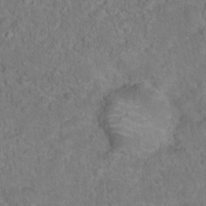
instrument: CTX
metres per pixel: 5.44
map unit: Hto
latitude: 16.9514
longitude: -37.8961
